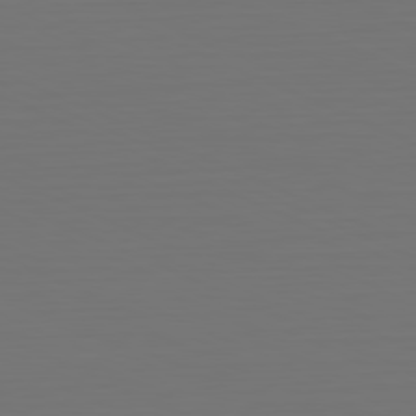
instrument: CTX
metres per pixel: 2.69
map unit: Hpe
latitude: -81.7856
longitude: 6.3684
